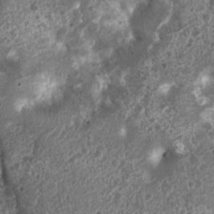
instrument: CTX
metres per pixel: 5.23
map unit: Nhu
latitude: 6.8569
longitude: -21.8394
